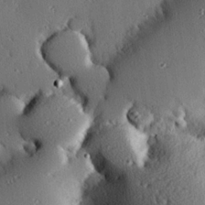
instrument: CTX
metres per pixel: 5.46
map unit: eHh
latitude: 22.8002
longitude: -90.6113
